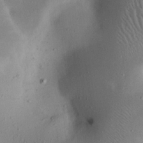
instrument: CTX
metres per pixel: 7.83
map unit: eHh
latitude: 23.5371
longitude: -70.2900
